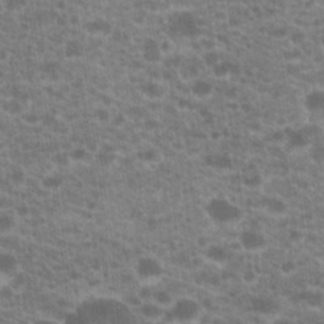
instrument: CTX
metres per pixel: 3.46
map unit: Hto
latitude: 20.5546
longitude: -36.9514
